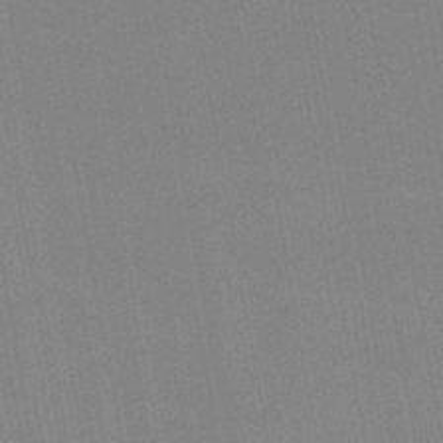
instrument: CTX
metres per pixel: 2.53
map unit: lHb
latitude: -46.3306
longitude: 71.4643
